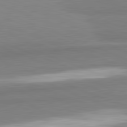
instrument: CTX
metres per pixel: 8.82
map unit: lApd
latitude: 82.1766
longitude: 173.4454
